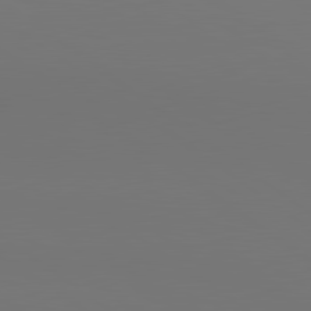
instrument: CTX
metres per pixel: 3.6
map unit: lApd
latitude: 80.7246
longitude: 153.3131
